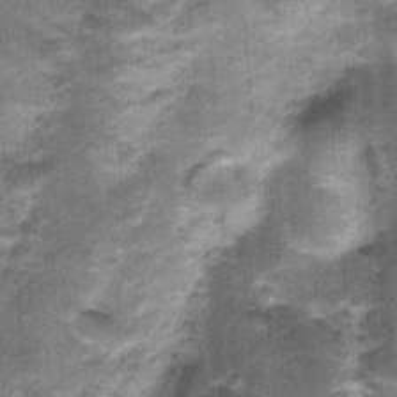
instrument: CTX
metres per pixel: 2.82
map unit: Nhu
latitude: 0.9891
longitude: -17.2725
